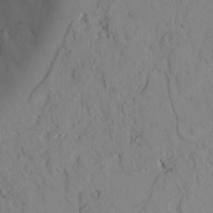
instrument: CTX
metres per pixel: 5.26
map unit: lAvf
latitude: 6.6113
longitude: 169.1998
